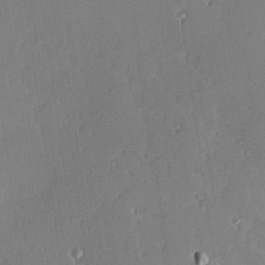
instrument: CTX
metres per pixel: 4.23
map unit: Hve
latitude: 24.9135
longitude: -93.5938
